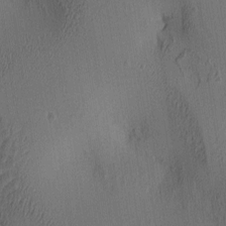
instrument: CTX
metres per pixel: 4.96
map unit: lAa
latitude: 5.3859
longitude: -113.0647
